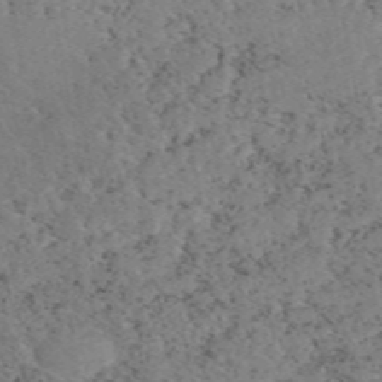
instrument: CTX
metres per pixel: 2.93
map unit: eAb
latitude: 48.7057
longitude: 106.8030
